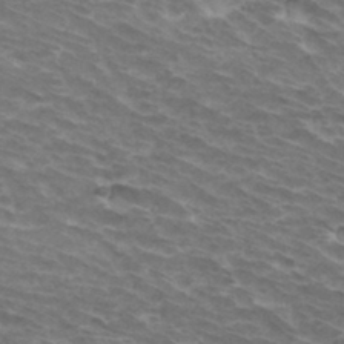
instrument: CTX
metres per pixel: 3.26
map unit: Hto
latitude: 33.6316
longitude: -42.5735
